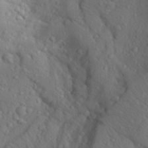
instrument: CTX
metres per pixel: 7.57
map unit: Aa
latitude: 25.2159
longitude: -146.7813
